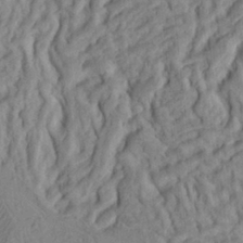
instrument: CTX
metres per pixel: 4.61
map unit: Ht
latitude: 8.5924
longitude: -76.0255
